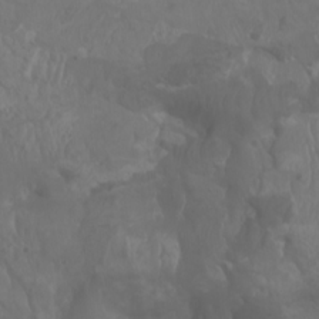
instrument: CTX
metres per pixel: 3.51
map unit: Aa
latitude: -7.6910
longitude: -80.4790
